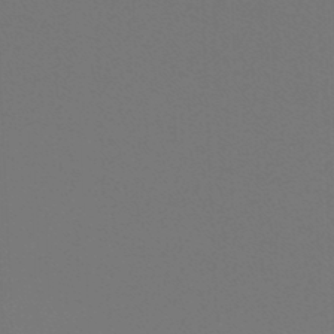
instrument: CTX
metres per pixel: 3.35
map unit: lHb
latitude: -47.5777
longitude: 64.1984
